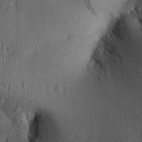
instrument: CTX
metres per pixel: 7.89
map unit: Aa
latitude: 28.9702
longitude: -136.0633
